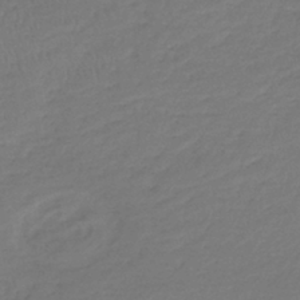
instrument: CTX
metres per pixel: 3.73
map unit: lHb
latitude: -39.6722
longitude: 68.1038
